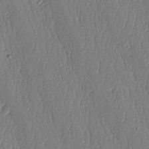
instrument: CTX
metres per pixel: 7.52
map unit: lAa
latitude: -8.5007
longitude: -129.0836
